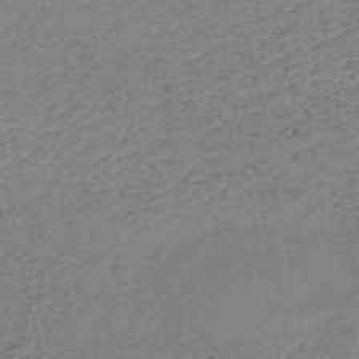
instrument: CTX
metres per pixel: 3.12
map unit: HNb
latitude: -51.6911
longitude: -52.6491
